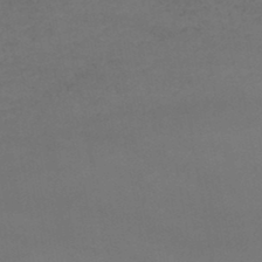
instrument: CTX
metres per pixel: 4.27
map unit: lHb
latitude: -46.1605
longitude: 67.6533
